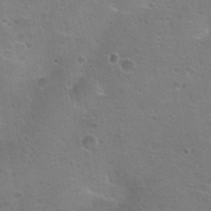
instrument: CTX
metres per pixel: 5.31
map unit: Hto
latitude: 24.2333
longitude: -51.5560
